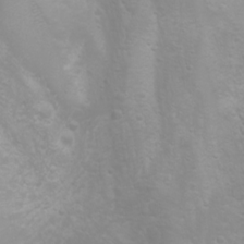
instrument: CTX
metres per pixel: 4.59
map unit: Htu
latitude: -0.1984
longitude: -76.5356
